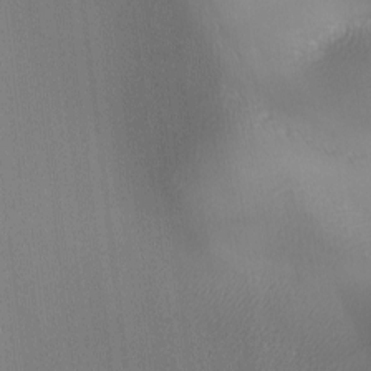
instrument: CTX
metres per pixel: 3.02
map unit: lAa
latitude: -6.5196
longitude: -122.2522
